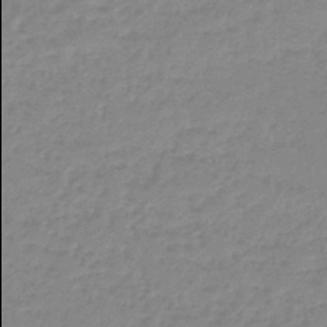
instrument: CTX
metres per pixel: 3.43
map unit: eHb
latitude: -45.7478
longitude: 82.0094
